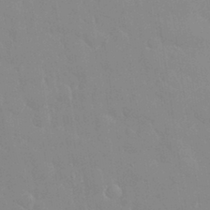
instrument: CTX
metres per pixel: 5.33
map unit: eHh
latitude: 32.6868
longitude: -60.0633
